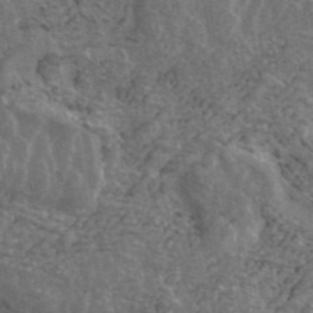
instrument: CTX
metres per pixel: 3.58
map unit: ANa
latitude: 42.8191
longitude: 16.3307
